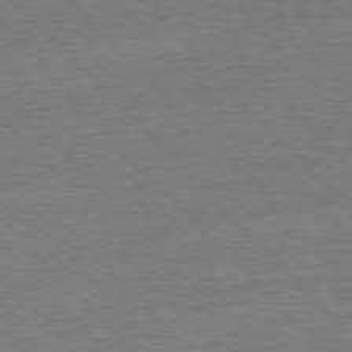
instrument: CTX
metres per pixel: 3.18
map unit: Ap
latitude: -76.7274
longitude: -96.9136
